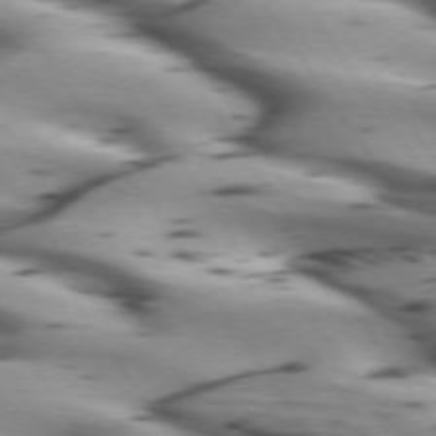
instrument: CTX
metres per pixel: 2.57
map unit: lApd
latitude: 73.1970
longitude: -53.8584
